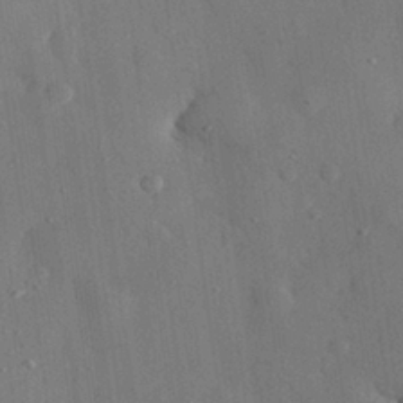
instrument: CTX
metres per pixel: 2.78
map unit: eHh
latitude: 28.4412
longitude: -79.5182
